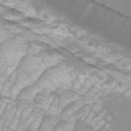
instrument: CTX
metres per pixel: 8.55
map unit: Htu
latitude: -9.7666
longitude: -75.1592
